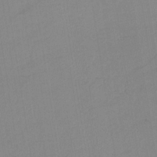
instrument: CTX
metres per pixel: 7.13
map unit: lHb
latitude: -35.3699
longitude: 73.1053
